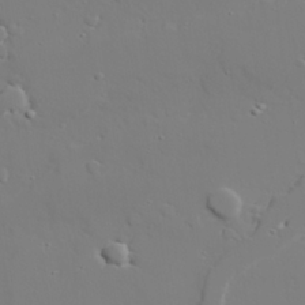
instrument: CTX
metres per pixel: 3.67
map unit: lAvf
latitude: 27.8961
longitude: -108.1955
